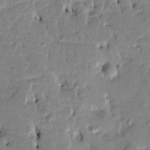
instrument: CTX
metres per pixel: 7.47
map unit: Htu
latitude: 3.3292
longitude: 151.8233
